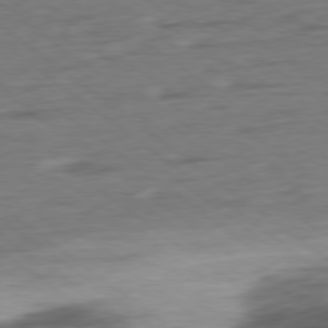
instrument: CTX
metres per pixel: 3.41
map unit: Ap
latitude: -78.6707
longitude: -92.0822
